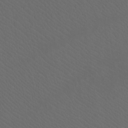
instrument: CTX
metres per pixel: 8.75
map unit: Htu
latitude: -11.8422
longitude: -71.1592
